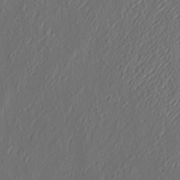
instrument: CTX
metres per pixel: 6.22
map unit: eHh
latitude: 4.9703
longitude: -77.4804
